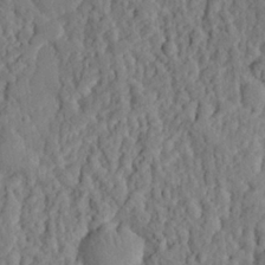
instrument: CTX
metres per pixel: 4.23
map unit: eHh
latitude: 26.3656
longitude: -78.7247
